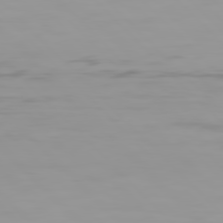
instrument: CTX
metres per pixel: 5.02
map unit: Hpe
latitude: 77.3292
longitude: -163.9906
